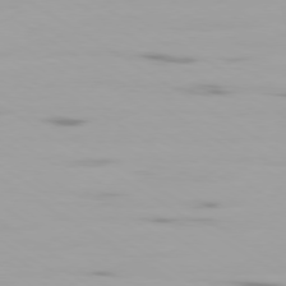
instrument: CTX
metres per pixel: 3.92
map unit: Ap
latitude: -79.5399
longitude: -102.2522
